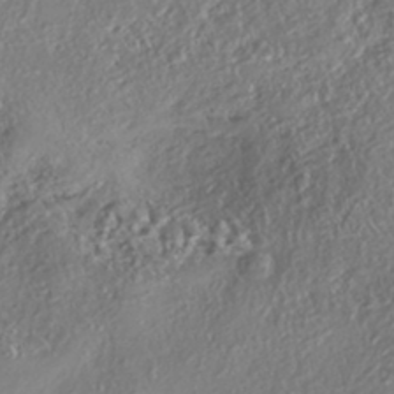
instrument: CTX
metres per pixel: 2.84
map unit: eHh
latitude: -42.8030
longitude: 121.5588
